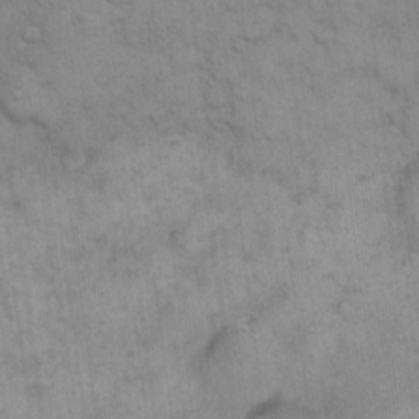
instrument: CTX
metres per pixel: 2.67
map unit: eHh
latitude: 15.4805
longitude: -66.4223
